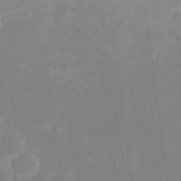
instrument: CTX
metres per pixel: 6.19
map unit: eHh
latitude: 19.8961
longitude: -69.8961
